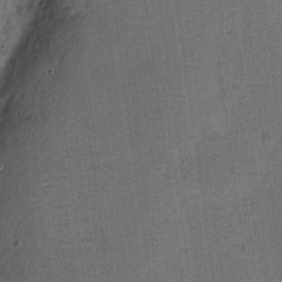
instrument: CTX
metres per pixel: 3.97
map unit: Nve
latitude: -25.4076
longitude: 106.7086
